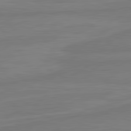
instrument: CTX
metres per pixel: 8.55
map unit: lApd
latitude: 81.9339
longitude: -175.8206
